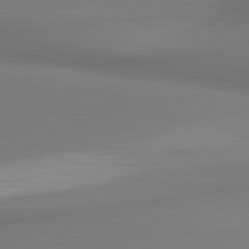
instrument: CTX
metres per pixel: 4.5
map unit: lApd
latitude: 81.2726
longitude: 173.9367
